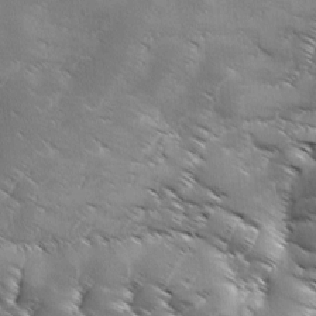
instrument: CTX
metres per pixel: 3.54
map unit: Ave
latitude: 1.4804
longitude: -114.0444
